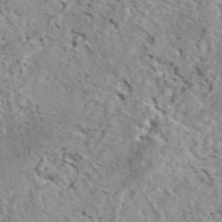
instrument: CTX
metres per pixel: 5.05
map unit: eAb
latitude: 44.3845
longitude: 114.2172
